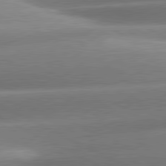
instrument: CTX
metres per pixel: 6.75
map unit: lApd
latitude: 81.0458
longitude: -158.7057
